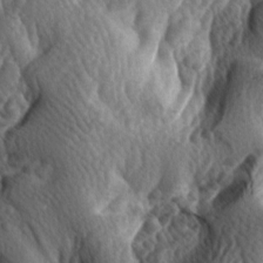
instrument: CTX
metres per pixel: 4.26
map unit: lAa
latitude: -5.0297
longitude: -124.3278
